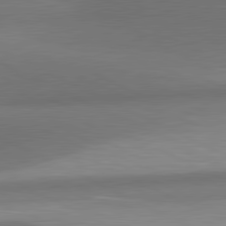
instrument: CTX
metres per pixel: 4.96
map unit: lApd
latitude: 81.1781
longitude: 139.4266
